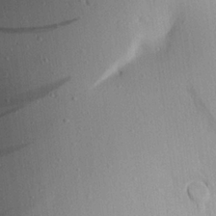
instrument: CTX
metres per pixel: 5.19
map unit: Aa
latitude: 21.6505
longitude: -147.9528
